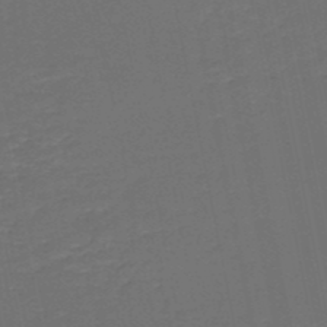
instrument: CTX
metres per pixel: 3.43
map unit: HNb
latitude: -50.5952
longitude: -48.0444
